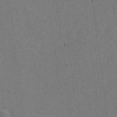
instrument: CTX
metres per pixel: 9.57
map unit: eHh
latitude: 3.0458
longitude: -78.8569
